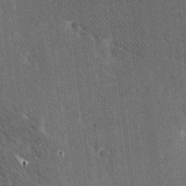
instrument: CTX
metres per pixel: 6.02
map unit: Ave
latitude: 20.3090
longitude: -137.7639
